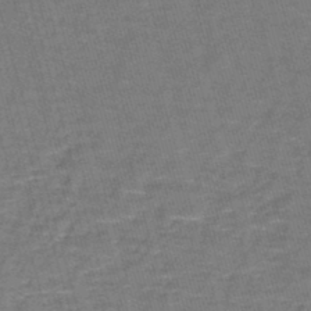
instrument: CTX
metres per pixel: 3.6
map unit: lHb
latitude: -43.3887
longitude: 55.6722
